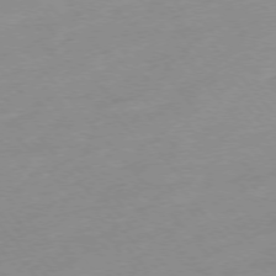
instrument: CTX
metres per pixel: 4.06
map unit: Hpe
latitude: -76.1606
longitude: -15.1026
